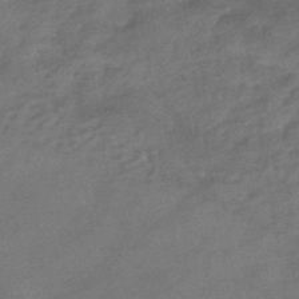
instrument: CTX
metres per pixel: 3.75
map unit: eHb
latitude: -42.4628
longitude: 83.8422
